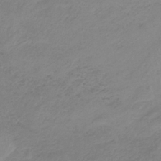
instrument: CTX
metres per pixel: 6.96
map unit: HNb
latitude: -33.4833
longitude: 63.9745
